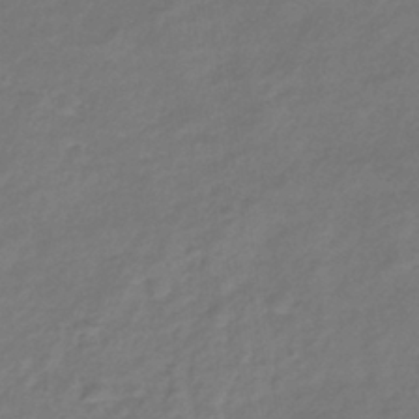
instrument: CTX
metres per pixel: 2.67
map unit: lHb
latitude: -38.1039
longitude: 73.4832
